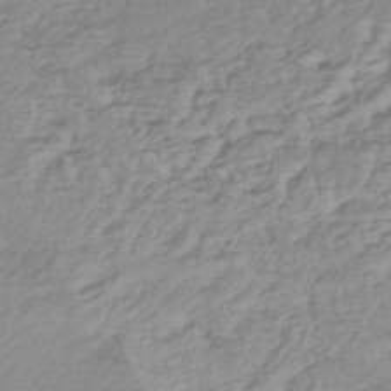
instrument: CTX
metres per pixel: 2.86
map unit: lHb
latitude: -45.5399
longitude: 71.2376
